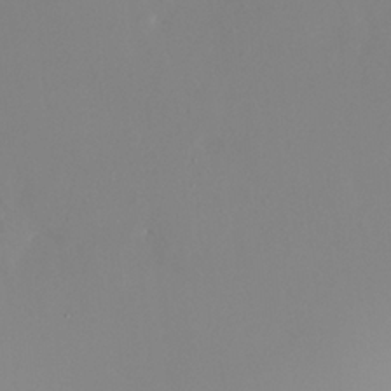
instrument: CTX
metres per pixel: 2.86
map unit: HNhu
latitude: 8.3278
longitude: -1.8583
